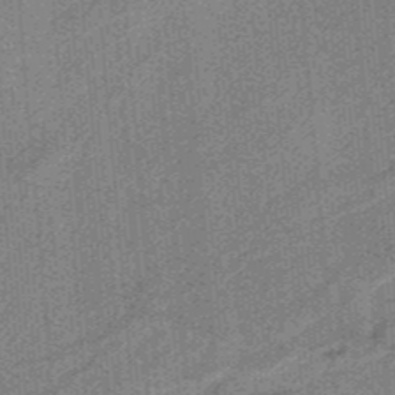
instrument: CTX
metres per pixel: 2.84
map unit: HNb
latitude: -35.6344
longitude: 57.1431
